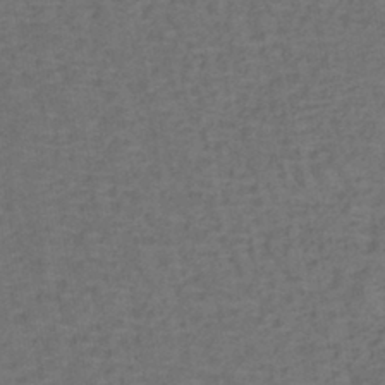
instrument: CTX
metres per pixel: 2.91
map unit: lHb
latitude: -39.8989
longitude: 59.2942
